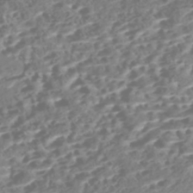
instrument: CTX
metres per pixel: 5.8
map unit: Nhe
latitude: -46.9730
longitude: -173.0647
